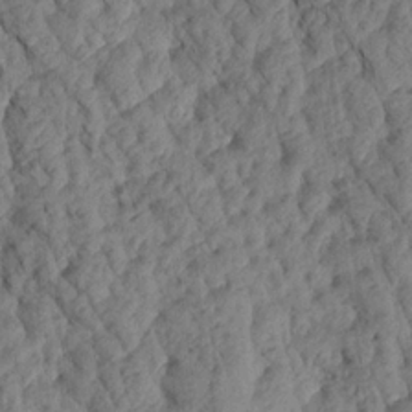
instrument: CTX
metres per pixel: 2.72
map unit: Aa
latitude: 18.4034
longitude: -146.1011
